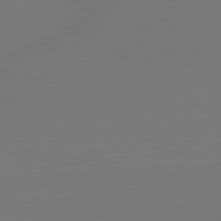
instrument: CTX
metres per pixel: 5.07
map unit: lApd
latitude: 79.8961
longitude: 163.4265
